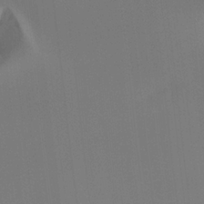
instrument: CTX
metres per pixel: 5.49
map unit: Htu
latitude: -13.3510
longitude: -71.4993
